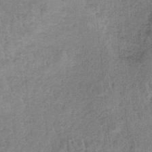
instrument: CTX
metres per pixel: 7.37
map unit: HNb
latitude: -35.8422
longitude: 55.7289
